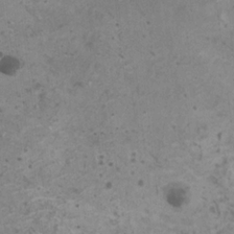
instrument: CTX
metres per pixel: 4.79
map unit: HNhu
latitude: -0.4629
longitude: 2.3873
